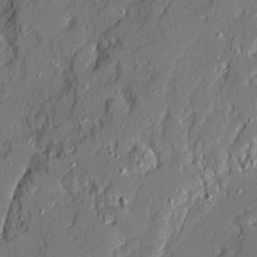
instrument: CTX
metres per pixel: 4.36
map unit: Ave
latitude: 20.7624
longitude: -128.3089
